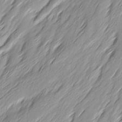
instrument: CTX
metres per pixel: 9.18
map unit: Ave
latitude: 15.4805
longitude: -136.2334
